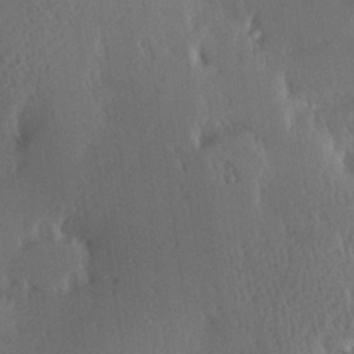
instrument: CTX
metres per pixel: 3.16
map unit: Hve
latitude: 27.2537
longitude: -93.5371
